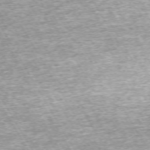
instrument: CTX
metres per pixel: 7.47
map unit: Hpe
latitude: -71.1809
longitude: 13.8989
